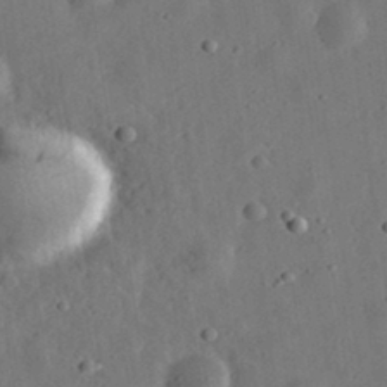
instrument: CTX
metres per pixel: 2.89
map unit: eHh
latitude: 32.8947
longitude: -75.9150
